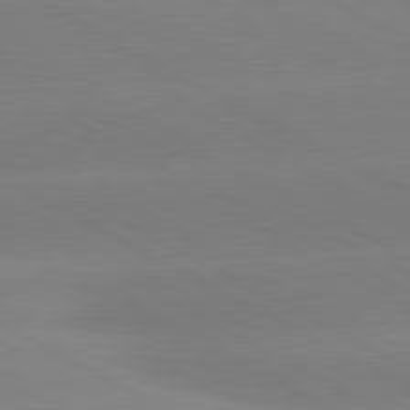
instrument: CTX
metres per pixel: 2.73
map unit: lApd
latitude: 80.8380
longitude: -153.5938
